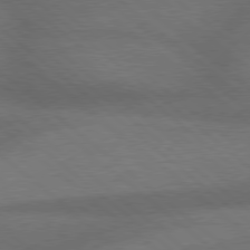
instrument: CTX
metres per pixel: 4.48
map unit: Hpe
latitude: 78.1011
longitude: -158.0633
